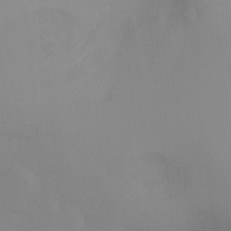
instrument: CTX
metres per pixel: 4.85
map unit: Ht
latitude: -8.5007
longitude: -29.5182
